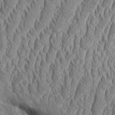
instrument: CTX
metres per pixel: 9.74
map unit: Aa
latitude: 9.0459
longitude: -129.4048
